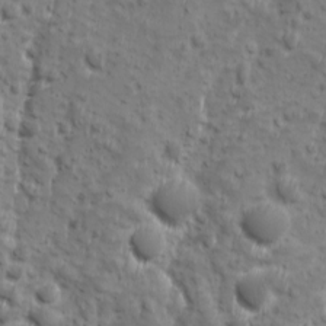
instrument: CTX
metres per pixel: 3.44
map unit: Ave
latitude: 10.6491
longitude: -104.7058
